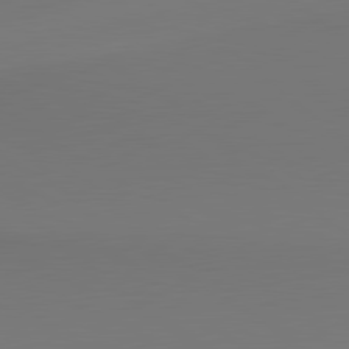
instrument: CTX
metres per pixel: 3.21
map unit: lApd
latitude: 80.4979
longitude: 154.5574
